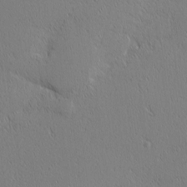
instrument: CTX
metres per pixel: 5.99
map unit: Nhu
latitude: 1.5938
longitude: -78.2901
